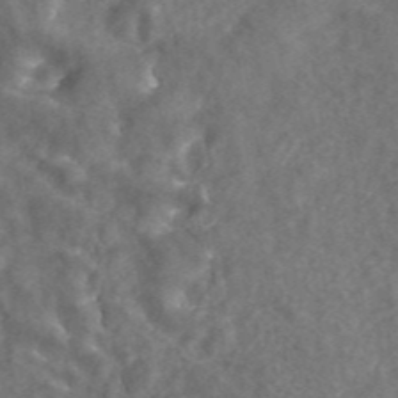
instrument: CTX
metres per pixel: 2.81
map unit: ANa
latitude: 43.8394
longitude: 25.5966
